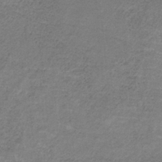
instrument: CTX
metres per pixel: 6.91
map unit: HNb
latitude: -33.0487
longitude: 58.7463
